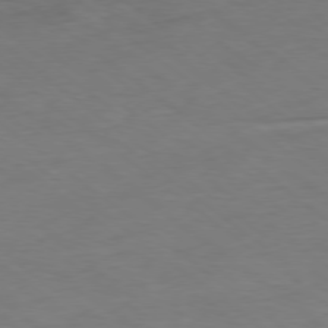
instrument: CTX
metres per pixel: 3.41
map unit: Ap
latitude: -78.7652
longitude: -77.8961
